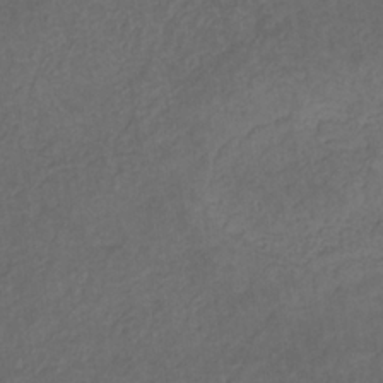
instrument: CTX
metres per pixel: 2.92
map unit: eHb
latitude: -32.1606
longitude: 72.5196
